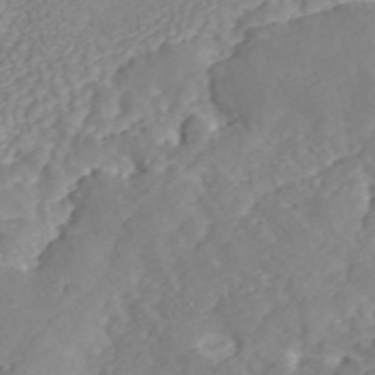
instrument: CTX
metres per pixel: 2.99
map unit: ANa
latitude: 46.7624
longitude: 49.6722
